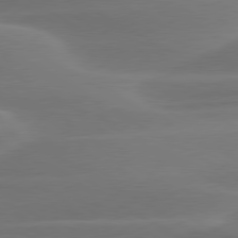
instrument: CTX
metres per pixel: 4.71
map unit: lApd
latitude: 79.2537
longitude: -115.2159
